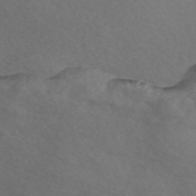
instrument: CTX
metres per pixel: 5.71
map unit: Nve
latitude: -57.3321
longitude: 58.1605
